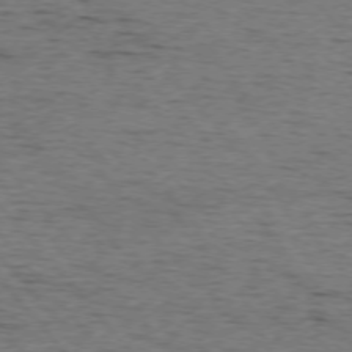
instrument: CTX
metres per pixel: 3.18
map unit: Ap
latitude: -76.2739
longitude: -95.6127
